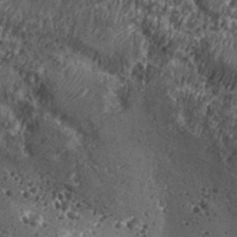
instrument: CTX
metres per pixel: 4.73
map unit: Aa
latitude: 32.7057
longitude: -134.6301
